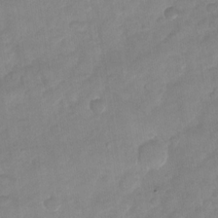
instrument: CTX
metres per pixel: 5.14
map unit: Nhu
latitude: -28.7652
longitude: -62.6113
